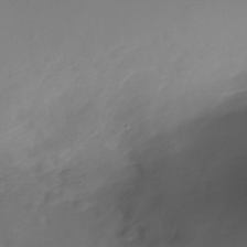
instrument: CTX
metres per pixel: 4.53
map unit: Nhe
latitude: -32.8597
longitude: -88.6113
